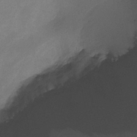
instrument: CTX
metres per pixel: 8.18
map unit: Nhu
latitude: -11.8234
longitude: -47.8962
